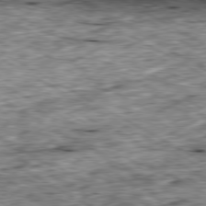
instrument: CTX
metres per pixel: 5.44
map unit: Ap
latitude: -80.5574
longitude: -88.4790
